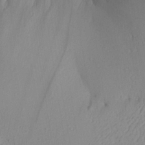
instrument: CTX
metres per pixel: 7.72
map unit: Aa
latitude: 28.4979
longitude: -133.7639
